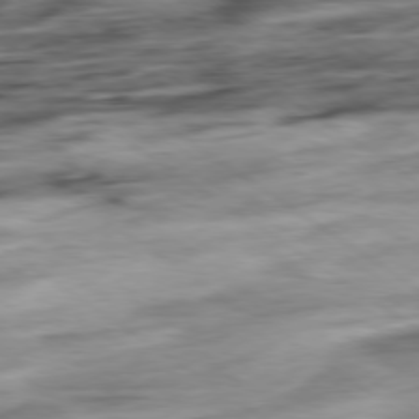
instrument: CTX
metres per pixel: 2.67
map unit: Hpe
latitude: -79.0864
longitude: -17.1025
